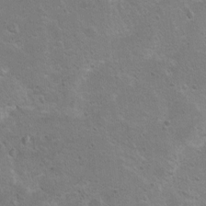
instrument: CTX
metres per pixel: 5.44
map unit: Ht
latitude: 4.0444
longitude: -27.8395
